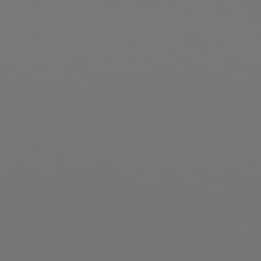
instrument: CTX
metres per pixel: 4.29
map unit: Hpe
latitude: 78.0255
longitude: -176.9136
